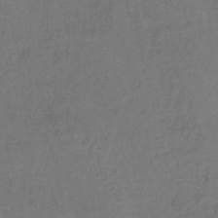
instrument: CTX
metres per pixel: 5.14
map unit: lHb
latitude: -38.3306
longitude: 61.6911
